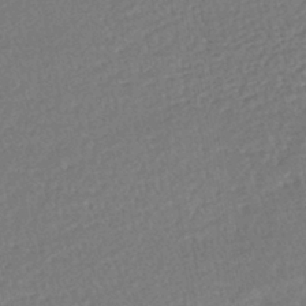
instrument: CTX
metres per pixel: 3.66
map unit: HNhu
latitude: -45.9367
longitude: 101.7099
